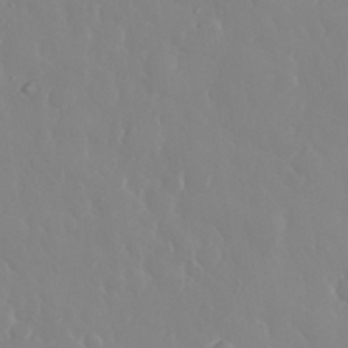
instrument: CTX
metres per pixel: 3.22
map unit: eHh
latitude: 33.4237
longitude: -59.5371
